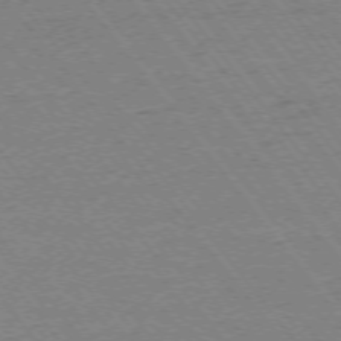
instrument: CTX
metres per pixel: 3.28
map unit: Ap
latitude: -74.9542
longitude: -82.1011
